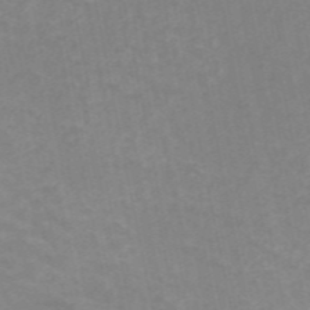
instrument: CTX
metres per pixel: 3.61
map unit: ANa
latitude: 46.6680
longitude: 25.7477
